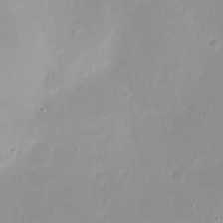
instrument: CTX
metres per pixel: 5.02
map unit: eHh
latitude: -4.8975
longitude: -78.2145
